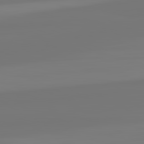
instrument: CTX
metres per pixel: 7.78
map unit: lApd
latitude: 82.1766
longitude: -176.6679
